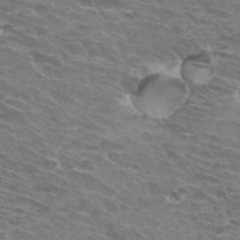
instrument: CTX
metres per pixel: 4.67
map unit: Hto
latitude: 33.3104
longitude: -43.1592
